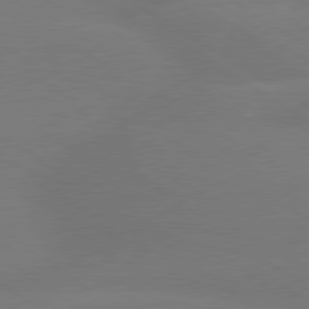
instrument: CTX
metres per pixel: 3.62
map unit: lApd
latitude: 79.6694
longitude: -150.5923
